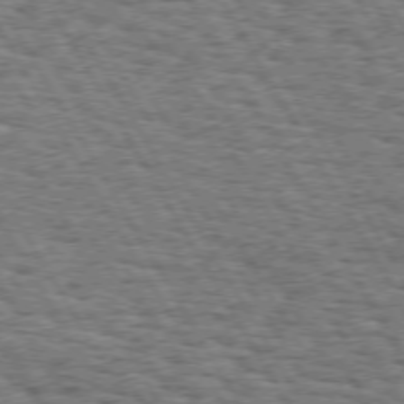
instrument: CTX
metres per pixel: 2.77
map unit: Hpe
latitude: 73.1781
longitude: -142.3845
